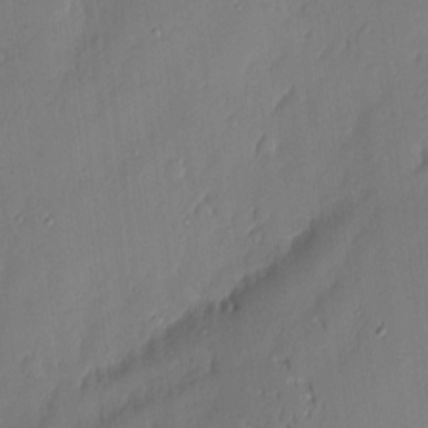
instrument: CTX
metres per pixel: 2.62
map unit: eHh
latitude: 3.5938
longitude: -76.4601
